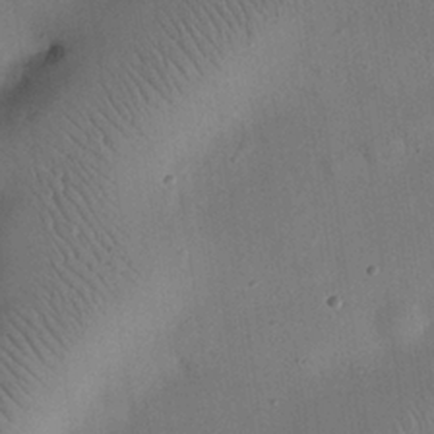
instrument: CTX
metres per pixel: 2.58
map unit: eHh
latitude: 25.3481
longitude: -69.2537
